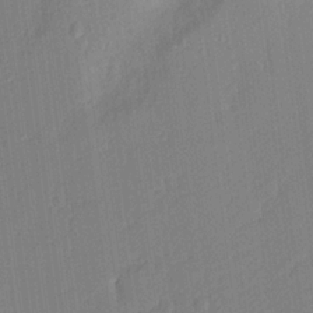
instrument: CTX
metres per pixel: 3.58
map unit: Aa
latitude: 17.8961
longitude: -142.8569
